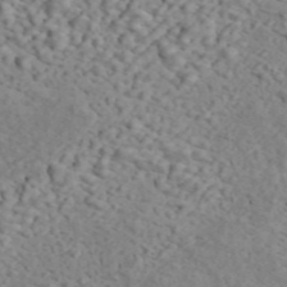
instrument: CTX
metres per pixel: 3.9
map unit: ANa
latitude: 44.7057
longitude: 21.5777
